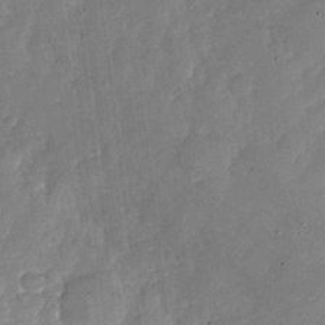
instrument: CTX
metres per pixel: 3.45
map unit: Nhu
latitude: -27.1620
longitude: -57.9717
